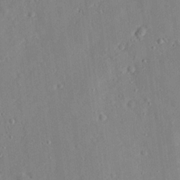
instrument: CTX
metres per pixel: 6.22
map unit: lHvf
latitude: 14.6113
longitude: 179.2376
